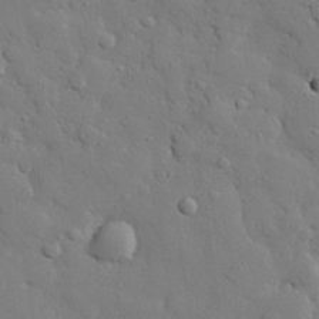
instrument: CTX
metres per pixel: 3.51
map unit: eHh
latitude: 27.7450
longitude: -78.5168
